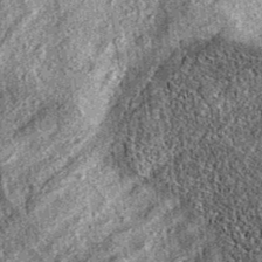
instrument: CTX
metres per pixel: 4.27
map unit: eAb
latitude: 36.9891
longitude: 109.1053
